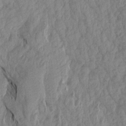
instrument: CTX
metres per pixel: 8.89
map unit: Aa
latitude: 19.1592
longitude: -146.4979
